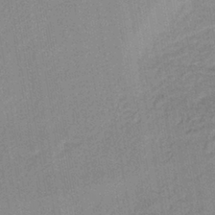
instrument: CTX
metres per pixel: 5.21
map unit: lHb
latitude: -40.5951
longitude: 60.4629
